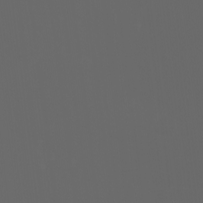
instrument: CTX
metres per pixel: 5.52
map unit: Ht
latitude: -3.8044
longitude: -60.5545
